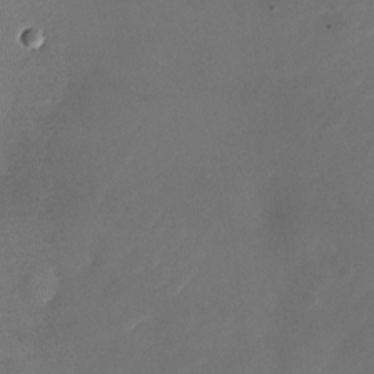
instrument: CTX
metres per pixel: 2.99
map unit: Nhu
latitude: -27.5021
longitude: -73.0081
